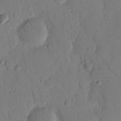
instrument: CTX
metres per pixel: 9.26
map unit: Nhu
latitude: 17.4237
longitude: -78.8569
